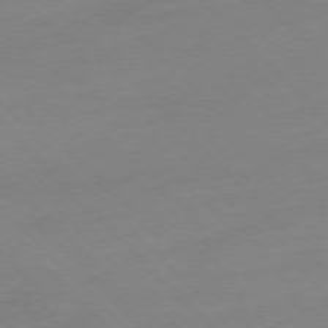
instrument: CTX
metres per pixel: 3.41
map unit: Ap
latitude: -77.3321
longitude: -63.6505
